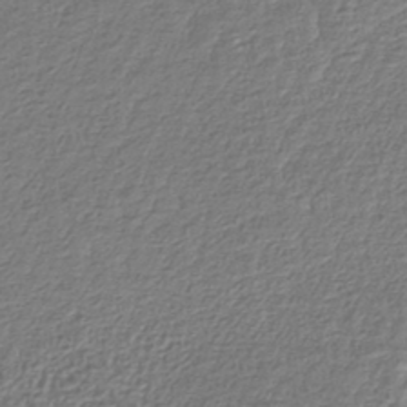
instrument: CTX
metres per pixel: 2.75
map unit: lHb
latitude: -42.2550
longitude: 64.8975
